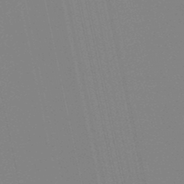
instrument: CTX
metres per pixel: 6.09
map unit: lHb
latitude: -49.0865
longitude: 75.5022
